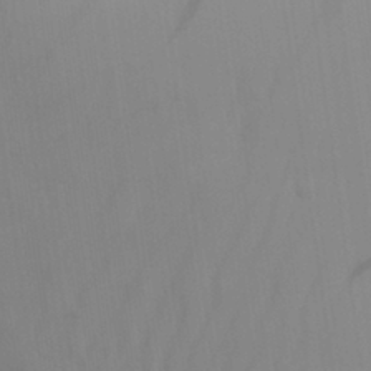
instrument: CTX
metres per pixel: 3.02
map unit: Aa
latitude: 29.1592
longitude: -135.0836
